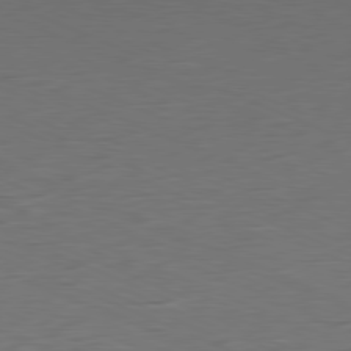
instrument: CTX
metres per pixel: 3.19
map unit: Ap
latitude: -81.2565
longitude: -59.0836
